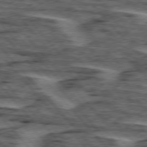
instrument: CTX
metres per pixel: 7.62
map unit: lApd
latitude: 75.9717
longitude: -77.0458
